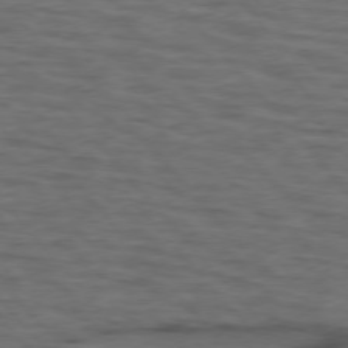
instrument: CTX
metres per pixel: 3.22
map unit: lApd
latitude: 75.8205
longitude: -70.1578
